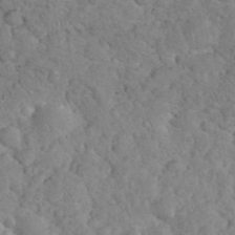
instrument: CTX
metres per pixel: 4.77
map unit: eHh
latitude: 35.2914
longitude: -64.4412
